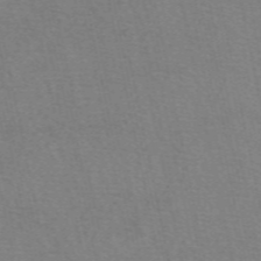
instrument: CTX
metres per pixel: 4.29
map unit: eAb
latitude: 50.6301
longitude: 105.9745
